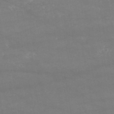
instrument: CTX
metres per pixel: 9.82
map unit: HNb
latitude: -53.7288
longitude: -34.6301
